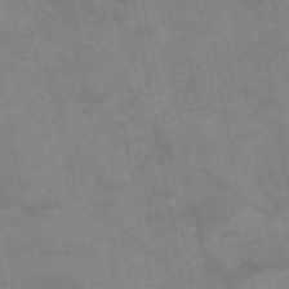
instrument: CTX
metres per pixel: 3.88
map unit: HNb
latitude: -55.9556
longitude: -39.8961
